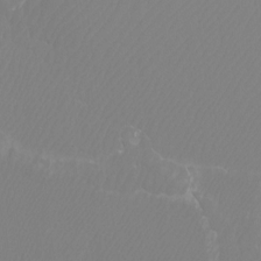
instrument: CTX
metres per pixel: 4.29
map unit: Htu
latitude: -12.5574
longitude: -47.9717
